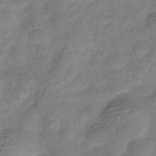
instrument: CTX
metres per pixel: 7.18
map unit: eHb
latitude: -35.0108
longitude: 80.3307
